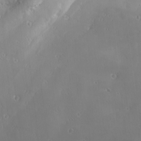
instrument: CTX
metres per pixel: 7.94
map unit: Ave
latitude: 22.4979
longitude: -136.8191
